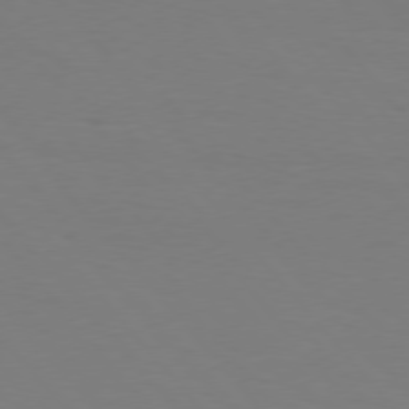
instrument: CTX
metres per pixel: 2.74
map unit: Hpe
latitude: 75.8394
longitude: -141.6316
